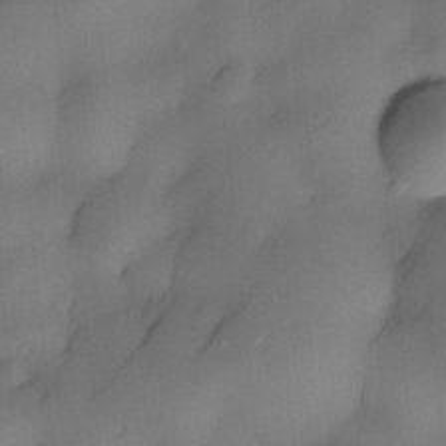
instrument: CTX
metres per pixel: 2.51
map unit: eHh
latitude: -22.3118
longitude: 15.7100
